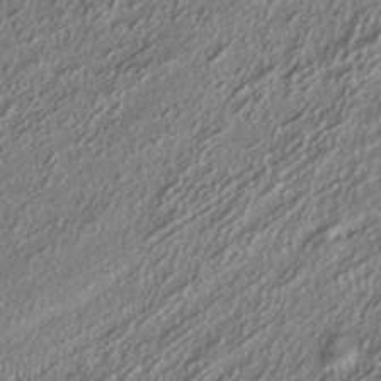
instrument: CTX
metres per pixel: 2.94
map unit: HNhu
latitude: -41.1053
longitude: 107.8989
